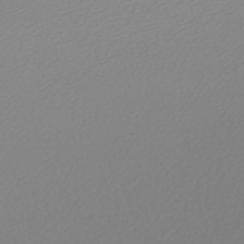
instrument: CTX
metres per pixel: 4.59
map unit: lHb
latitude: -47.4454
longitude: 63.8233
